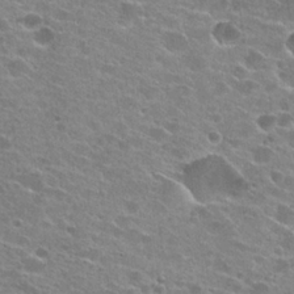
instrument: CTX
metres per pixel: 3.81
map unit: Hto
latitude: 24.3845
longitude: -42.4790
